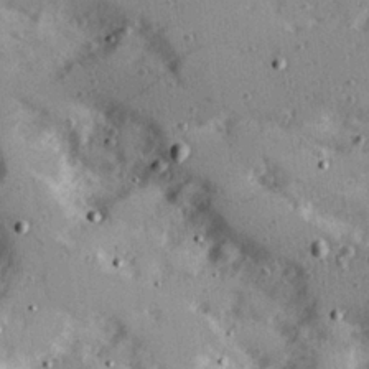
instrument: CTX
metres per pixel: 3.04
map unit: Hve
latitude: 25.6504
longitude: -93.4426
